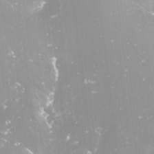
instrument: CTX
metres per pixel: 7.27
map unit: Nve
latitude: -17.9178
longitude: -58.9892
